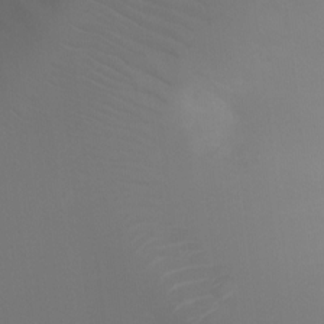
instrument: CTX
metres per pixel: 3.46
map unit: Ht
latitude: -3.5588
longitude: -25.1970
